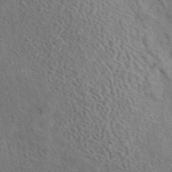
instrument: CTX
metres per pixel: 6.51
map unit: eAb
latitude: 43.1214
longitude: 109.8233
